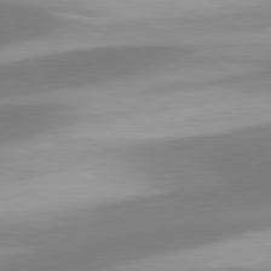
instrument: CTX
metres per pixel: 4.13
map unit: lApd
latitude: 80.4790
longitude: 177.1620
